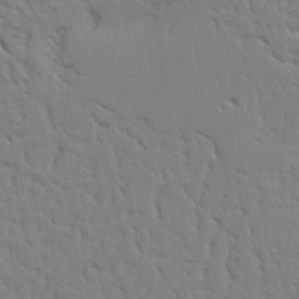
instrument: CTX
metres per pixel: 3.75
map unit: Aa
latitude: 26.0633
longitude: -130.2523
